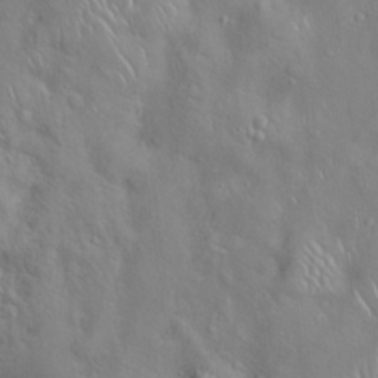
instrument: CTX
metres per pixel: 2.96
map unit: Hto
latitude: 17.2537
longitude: -53.1592
